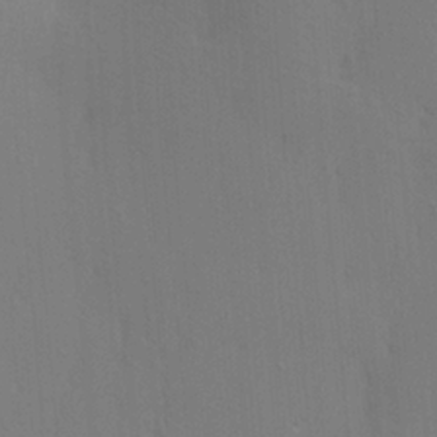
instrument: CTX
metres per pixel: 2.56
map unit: HNhu
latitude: 10.0633
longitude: 23.3699
